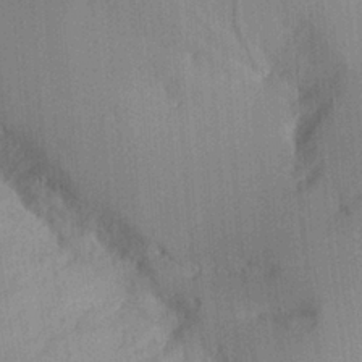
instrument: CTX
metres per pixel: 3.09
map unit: Aa
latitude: 24.1955
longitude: -135.8583
